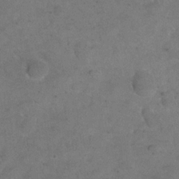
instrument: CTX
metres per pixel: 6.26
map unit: eHh
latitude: 19.7449
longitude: -62.8758
